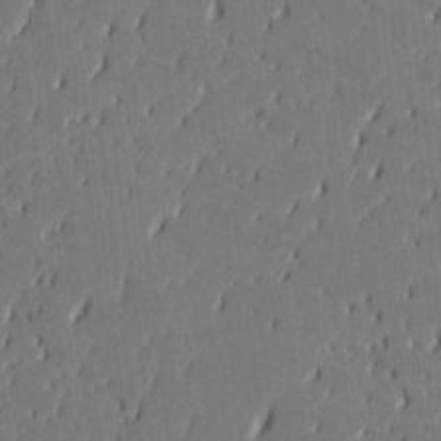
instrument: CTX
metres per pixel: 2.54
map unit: HNhu
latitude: 8.5357
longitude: -5.3293
